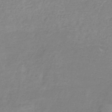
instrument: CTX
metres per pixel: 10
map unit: HNb
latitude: -35.3699
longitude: 55.8611
